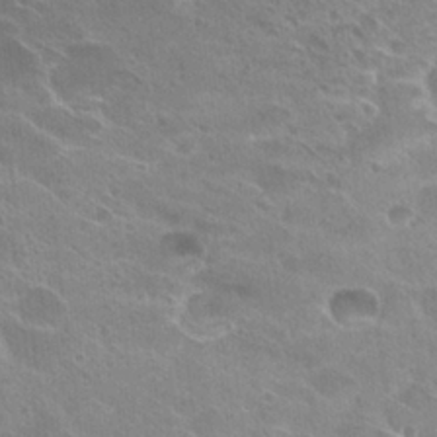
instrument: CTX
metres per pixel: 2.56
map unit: Hto
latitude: 27.5371
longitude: -40.9891
